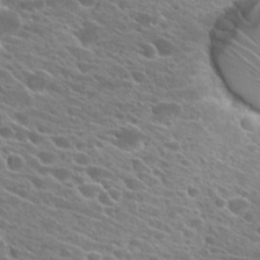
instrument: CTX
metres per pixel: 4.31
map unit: Hto
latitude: 24.6679
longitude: -41.2536
